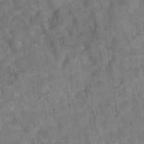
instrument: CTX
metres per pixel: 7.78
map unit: eAb
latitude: 35.5938
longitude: 115.5966
